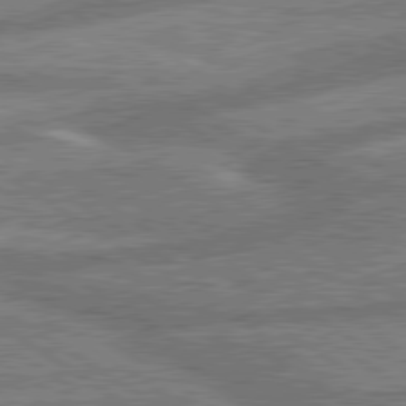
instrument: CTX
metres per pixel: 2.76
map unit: lApd
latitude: 79.9906
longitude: -169.8017
